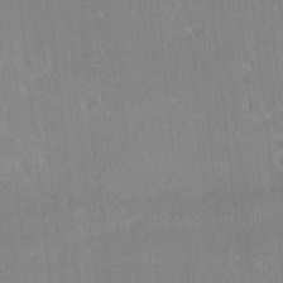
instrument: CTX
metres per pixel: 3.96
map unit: Ave
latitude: 18.1766
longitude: -137.4238
